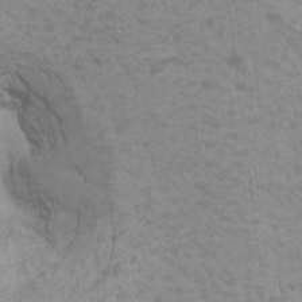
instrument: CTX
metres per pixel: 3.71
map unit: HNhu
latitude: 6.6113
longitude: -1.4237
